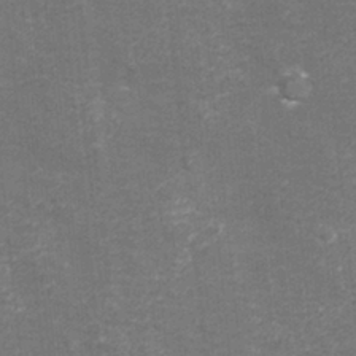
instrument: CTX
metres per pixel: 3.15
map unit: eHh
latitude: -3.6910
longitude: -75.4804
